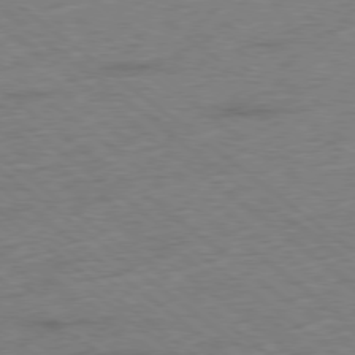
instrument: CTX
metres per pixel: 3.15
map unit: Ap
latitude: -78.7652
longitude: -49.8961
